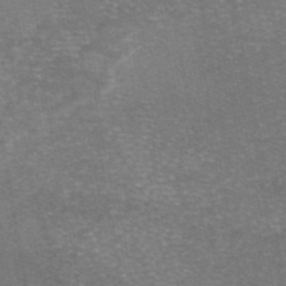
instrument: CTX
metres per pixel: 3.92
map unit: eAb
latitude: 46.4223
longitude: 105.5210
